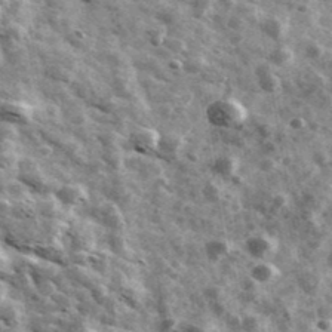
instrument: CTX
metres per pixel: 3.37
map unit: Ave
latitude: 42.0633
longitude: -107.8394
